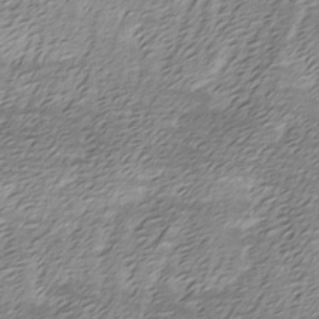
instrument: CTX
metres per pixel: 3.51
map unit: Ave
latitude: -7.7855
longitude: -123.2348
